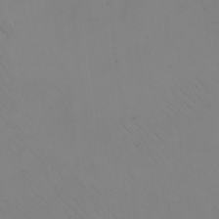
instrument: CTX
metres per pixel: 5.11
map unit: eHh
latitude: -9.9556
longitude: -67.4426
